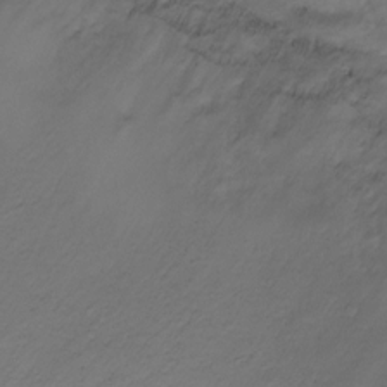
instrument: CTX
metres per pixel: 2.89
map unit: Ht
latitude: -2.3306
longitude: -29.2159
